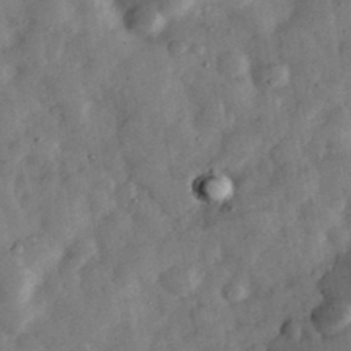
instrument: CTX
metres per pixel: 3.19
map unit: eHh
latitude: 34.4601
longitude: -69.3860
